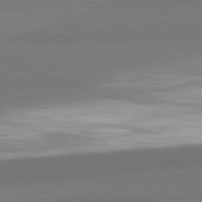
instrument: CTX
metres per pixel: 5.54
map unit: lApd
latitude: 82.3467
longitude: 152.7841
